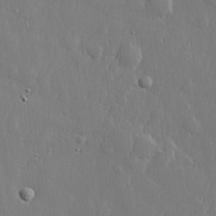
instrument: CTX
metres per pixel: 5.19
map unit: lHvf
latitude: 22.6679
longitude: 144.9164
